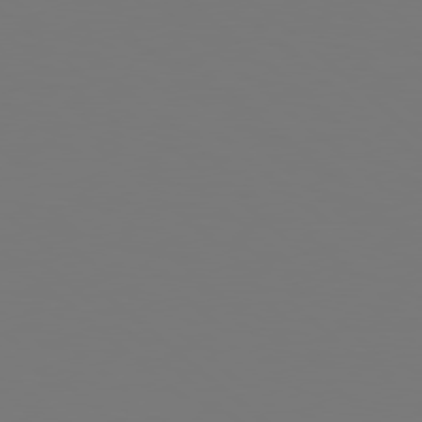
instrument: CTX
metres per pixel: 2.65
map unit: Hpe
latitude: 78.5546
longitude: -163.0270
